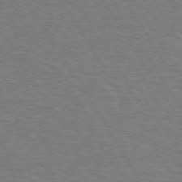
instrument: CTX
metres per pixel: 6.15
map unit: Hpe
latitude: 72.9325
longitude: -123.6505
